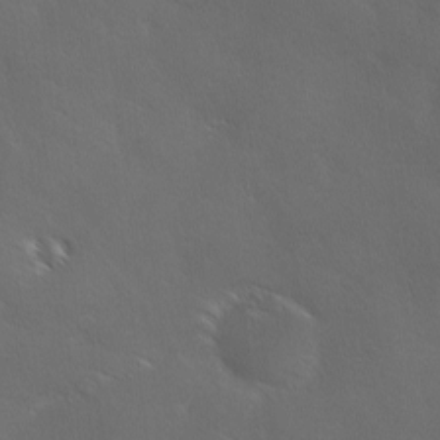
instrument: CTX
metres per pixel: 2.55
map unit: Ave
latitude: 0.9136
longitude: -114.3656
